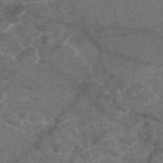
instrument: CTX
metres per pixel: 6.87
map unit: eAb
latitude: 47.6694
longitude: 111.2376
